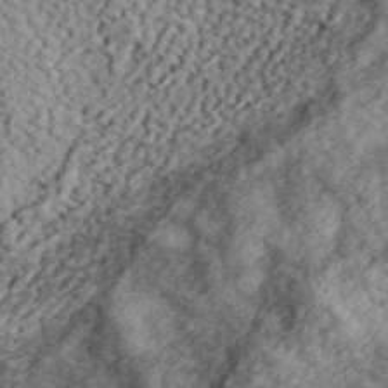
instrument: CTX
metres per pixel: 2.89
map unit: eHh
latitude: 37.2726
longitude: -79.5182
